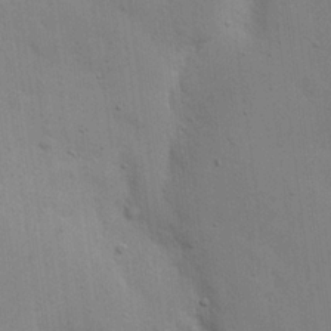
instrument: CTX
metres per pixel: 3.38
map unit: eHh
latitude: 21.1781
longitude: -62.6491
